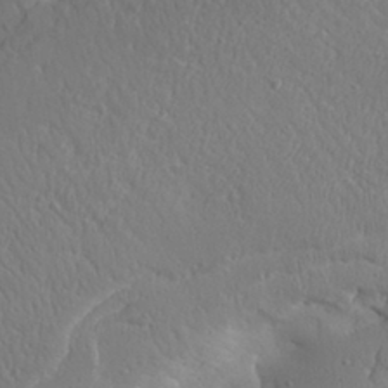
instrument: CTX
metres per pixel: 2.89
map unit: Aa
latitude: 31.3293
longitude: -143.3104
